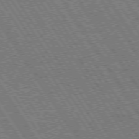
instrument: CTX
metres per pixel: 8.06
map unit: Hpe
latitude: 73.5749
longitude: -141.4237
